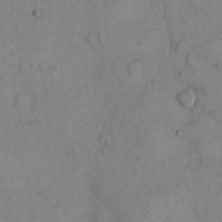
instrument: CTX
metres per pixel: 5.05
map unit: eHh
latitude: 14.8191
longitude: -67.5182
